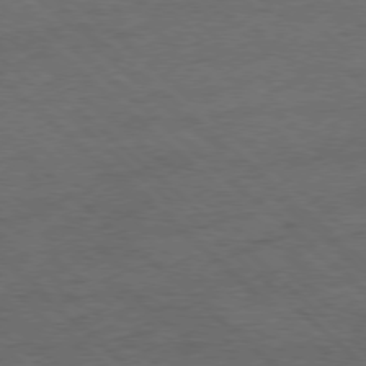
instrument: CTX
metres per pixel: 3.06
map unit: Hpe
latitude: -78.3495
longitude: 16.8597
